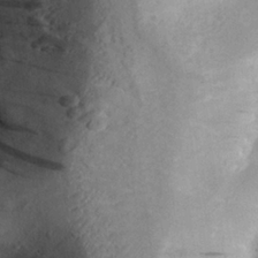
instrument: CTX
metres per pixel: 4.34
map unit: eHh
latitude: 24.8380
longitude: -79.1781
